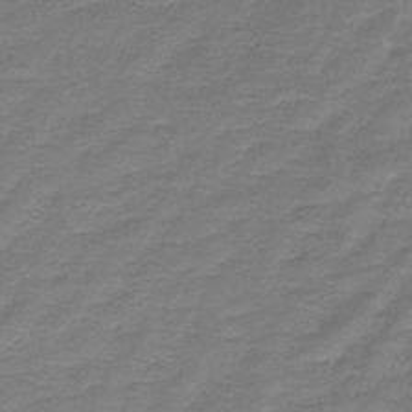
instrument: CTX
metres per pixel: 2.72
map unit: lHb
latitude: -44.5196
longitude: 57.1242
